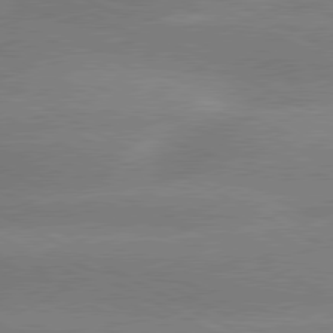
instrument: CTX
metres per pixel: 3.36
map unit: lApd
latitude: 80.1956
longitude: -136.1011
